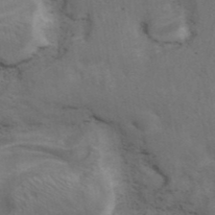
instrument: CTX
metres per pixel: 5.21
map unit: ANa
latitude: 42.3845
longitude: 14.3495
